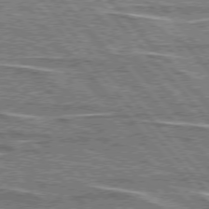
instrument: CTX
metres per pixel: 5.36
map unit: lApd
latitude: 76.4979
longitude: -80.5735
